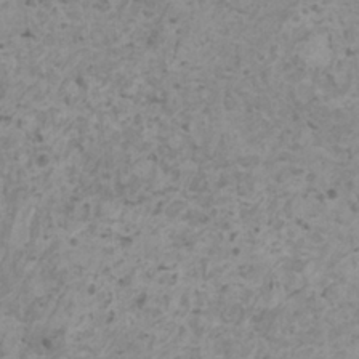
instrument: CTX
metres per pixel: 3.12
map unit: HNhu
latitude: -0.8975
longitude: 2.6329
